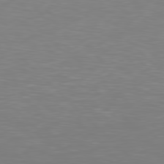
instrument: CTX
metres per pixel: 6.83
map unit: Hpe
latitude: 78.4034
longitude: -167.0269
